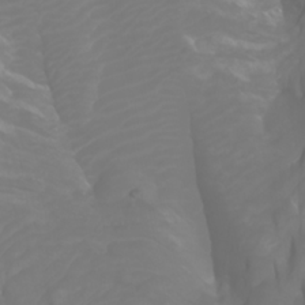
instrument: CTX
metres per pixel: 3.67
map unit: Htu
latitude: -0.9920
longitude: -75.5938
